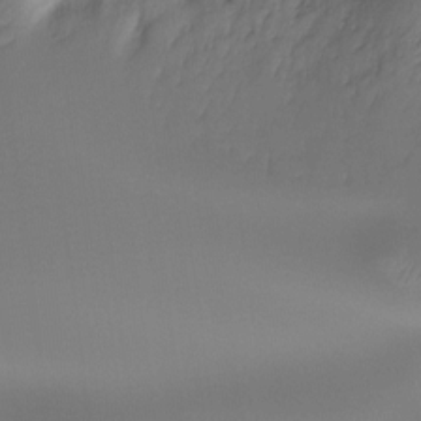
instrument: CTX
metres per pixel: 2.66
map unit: Ht
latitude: -16.1606
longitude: -45.5749
